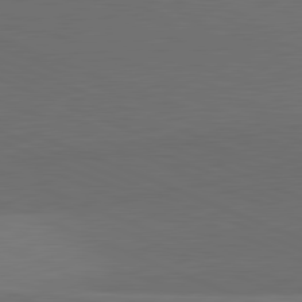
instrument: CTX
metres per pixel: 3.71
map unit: lApd
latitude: 81.8394
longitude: 137.6155
